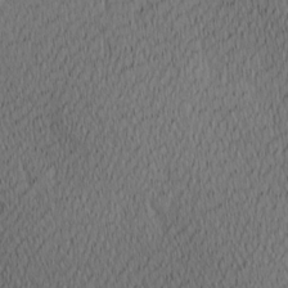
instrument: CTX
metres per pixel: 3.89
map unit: Ave
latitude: 11.9717
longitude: -107.4993
